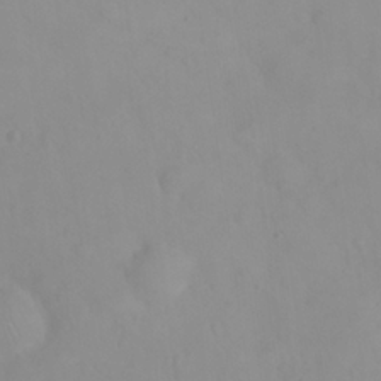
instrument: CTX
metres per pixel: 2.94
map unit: eHh
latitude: 24.9513
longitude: -64.6490
